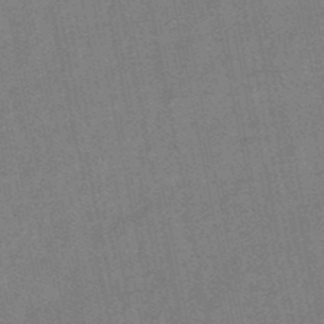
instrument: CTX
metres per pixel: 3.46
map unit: lHb
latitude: -48.8408
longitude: 79.2376
